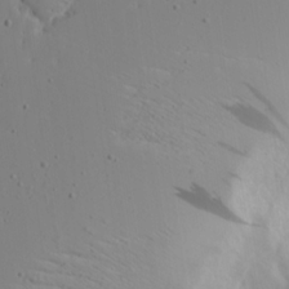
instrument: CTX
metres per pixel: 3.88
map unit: Aa
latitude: 17.6127
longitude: -125.1025
